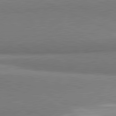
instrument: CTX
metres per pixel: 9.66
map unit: lApd
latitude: 81.3293
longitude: 164.9542
